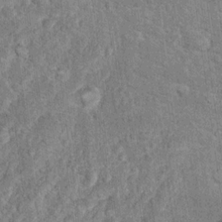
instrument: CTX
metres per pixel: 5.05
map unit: Hto
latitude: 14.4979
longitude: -34.4223
